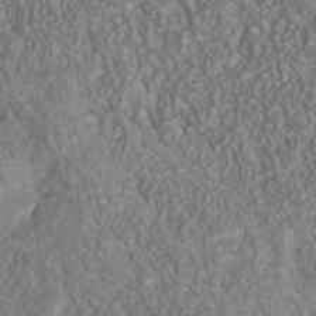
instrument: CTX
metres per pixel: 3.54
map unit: Nhu
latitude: -40.7085
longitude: -83.1592
